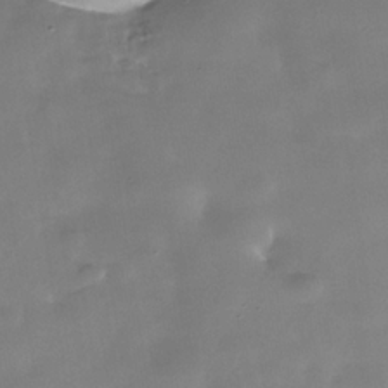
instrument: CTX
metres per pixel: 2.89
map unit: Nhe
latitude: -36.7085
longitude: -90.6113
